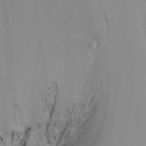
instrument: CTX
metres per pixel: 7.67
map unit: Nhu
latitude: -8.2172
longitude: -79.2348
